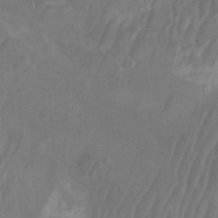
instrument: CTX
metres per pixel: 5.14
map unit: Htu
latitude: -8.0850
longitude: -75.5371
